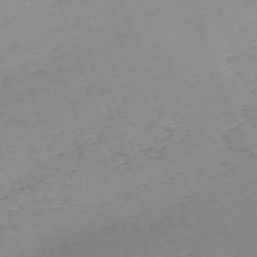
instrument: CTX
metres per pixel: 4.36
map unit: Nhu
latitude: -67.4832
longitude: 39.8045
